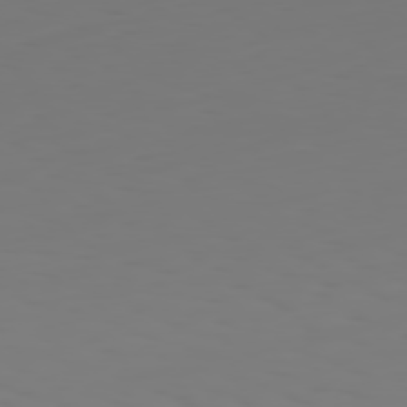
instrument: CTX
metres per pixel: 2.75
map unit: Hpe
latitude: 75.1214
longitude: -127.5371
